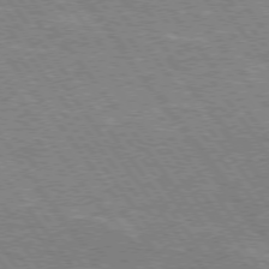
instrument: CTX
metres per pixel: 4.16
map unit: Hpe
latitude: 74.1767
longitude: -139.6694
